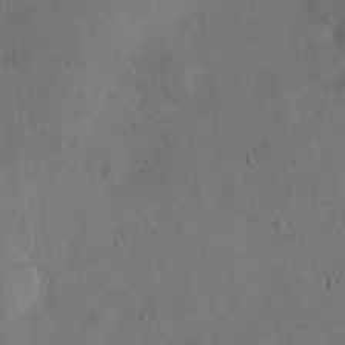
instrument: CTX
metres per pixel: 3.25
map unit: eHh
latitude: 23.4426
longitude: -66.9324
